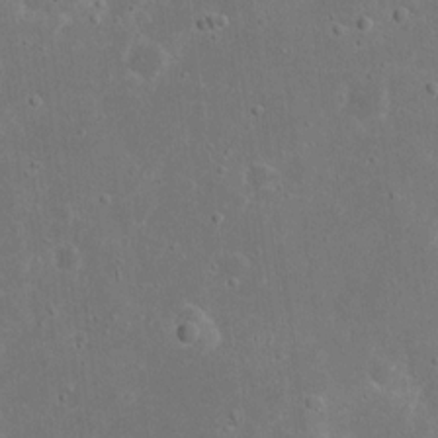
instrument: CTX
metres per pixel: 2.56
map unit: eHh
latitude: 16.8947
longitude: -71.9906
